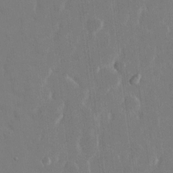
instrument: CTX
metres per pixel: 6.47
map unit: eHh
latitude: 14.8380
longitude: -71.1970
